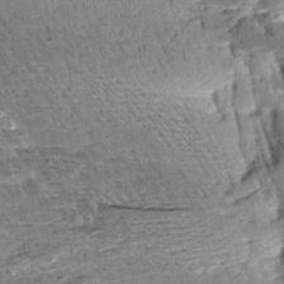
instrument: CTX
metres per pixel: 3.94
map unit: Aa
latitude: 10.4034
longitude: -141.3859
